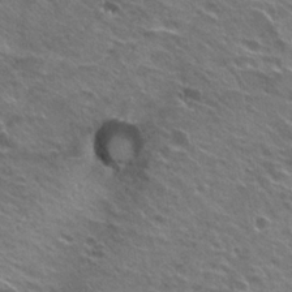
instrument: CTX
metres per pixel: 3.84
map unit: Hto
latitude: 24.0633
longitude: -30.9136
